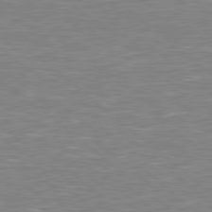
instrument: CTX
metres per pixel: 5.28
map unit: Hpe
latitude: 78.4979
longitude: 179.8044
